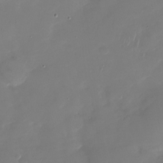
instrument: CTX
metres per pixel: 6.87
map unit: Nhu
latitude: -26.9919
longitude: -61.1592
